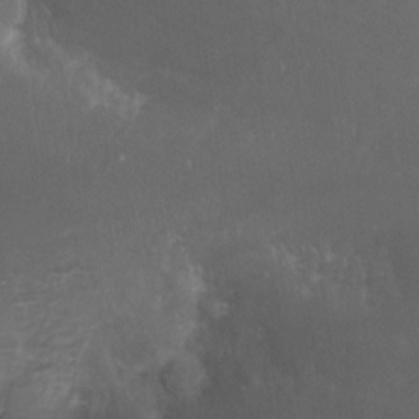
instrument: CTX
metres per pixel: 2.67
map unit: Nhe
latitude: -27.5777
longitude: -109.4993
